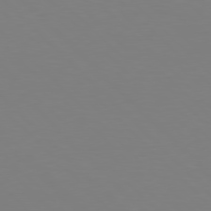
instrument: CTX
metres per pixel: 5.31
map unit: Hpe
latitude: 77.7260
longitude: -175.0836
